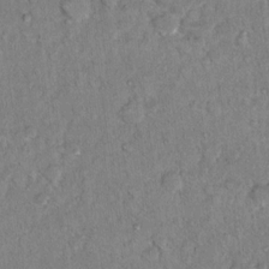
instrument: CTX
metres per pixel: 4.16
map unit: Hto
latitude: 13.2537
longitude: -37.2726
